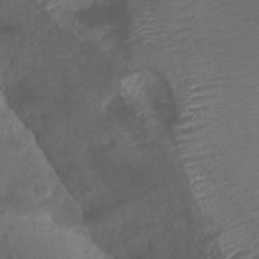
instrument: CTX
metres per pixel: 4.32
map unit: Ht
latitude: 1.8583
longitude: -21.3482
